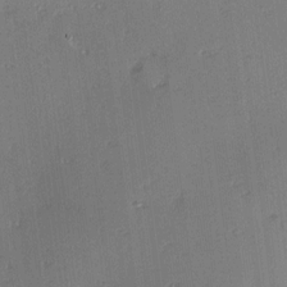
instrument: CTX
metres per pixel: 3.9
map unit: Hve
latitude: 14.1011
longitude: -90.4601
